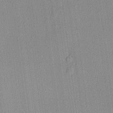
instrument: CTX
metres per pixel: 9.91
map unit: lHvf
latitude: 20.2901
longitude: 141.5399
